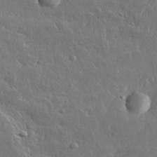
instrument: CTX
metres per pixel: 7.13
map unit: lHvf
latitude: 33.1214
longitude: -90.3656
